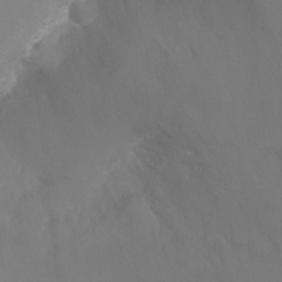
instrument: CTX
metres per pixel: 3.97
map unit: Ht
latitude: -3.2753
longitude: -25.4993
